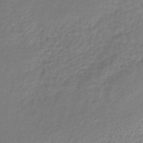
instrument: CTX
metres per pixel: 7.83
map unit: lHb
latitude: -42.3873
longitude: 68.6707
